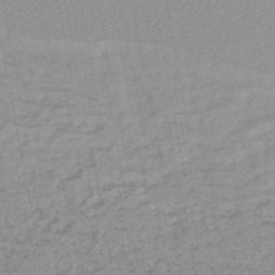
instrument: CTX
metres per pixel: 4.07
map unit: lHb
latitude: -46.0850
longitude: 69.5021
